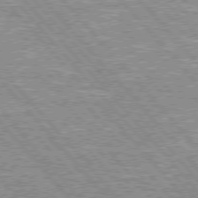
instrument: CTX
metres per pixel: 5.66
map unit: lApd
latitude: 76.1955
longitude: -80.8191
